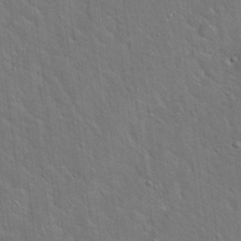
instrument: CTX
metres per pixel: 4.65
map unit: Hto
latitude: 19.9150
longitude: -51.3859
